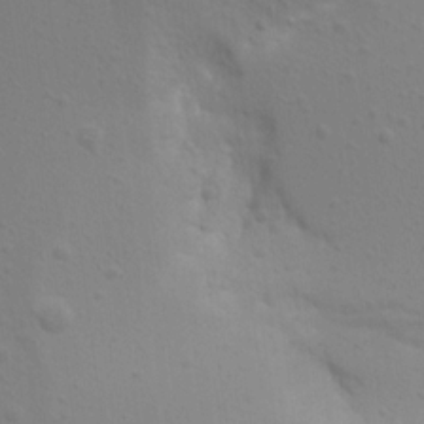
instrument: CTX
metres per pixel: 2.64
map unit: Aa
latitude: 15.9717
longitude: -145.6127
